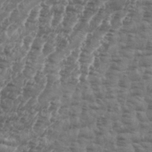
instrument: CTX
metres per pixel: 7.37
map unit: eHh
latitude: 34.8758
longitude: -136.4412
